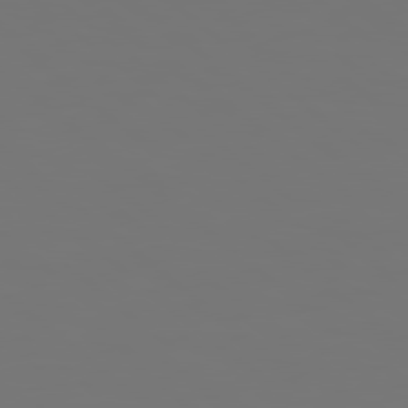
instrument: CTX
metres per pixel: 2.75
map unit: Hpe
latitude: 78.7435
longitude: 177.7289
